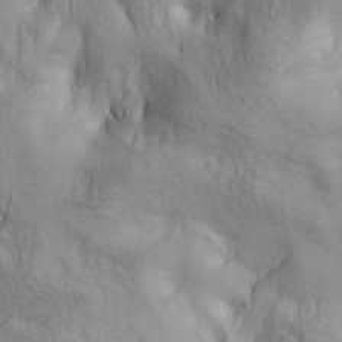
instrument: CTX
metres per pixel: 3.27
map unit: lAa
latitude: 5.3104
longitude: -114.1199
